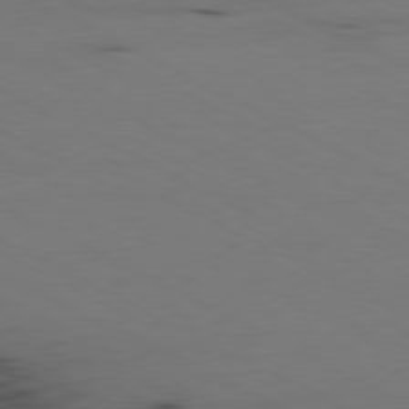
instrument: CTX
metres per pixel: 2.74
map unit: Ap
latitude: -80.8030
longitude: -94.8947
